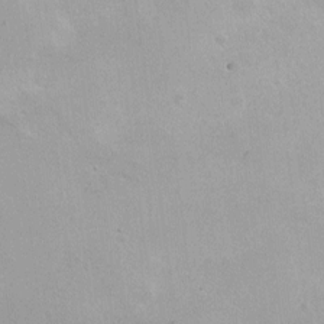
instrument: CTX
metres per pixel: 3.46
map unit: Hto
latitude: 2.4790
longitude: -32.5168
